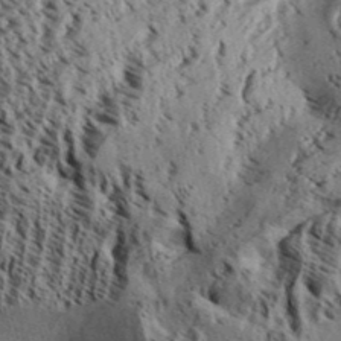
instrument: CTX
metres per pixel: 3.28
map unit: Aa
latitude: 31.9339
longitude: -136.9136
